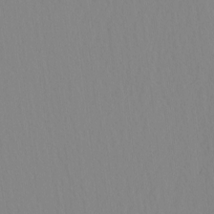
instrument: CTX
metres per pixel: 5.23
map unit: HNhu
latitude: -4.8597
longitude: 14.8030
